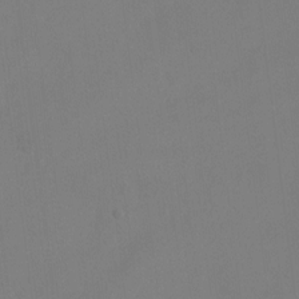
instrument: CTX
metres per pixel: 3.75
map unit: Hto
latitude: -12.3684
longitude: -40.1577
